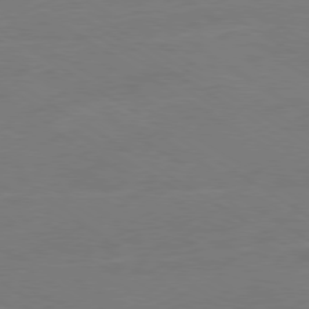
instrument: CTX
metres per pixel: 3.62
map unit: Ap
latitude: -79.8044
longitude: -65.1592
